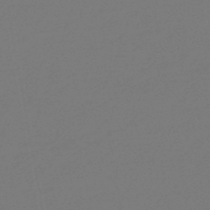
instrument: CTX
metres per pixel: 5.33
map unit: eHb
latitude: -46.9730
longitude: 88.4818
